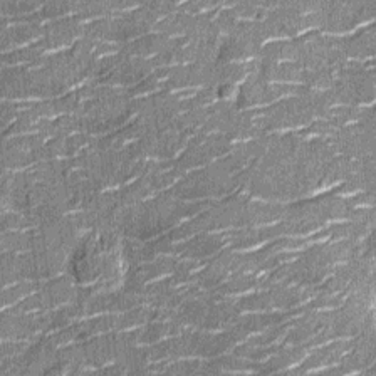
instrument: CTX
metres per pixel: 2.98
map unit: Nhu
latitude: -14.1228
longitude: -23.2726
